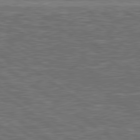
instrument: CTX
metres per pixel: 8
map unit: lApd
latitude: 79.5182
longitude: 173.1053
